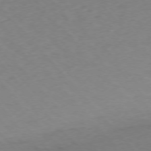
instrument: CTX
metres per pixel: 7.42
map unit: Ap
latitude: -76.2928
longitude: -81.0458
